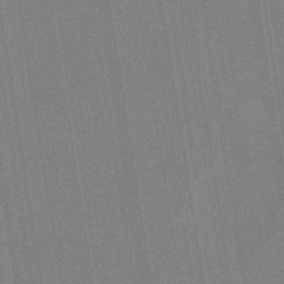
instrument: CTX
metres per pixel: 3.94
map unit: HNb
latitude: -34.6141
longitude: 54.9731
